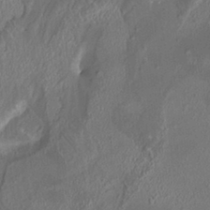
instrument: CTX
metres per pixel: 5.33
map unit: HNhu
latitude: 5.1403
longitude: 12.7463
